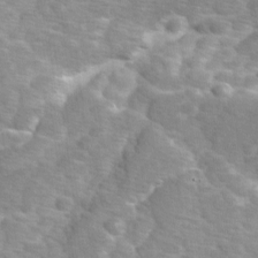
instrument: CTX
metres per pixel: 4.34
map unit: Ave
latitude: 0.9702
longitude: -111.9150
